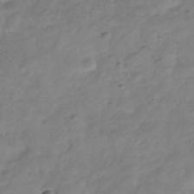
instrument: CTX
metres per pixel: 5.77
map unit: Hve
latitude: -32.2551
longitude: 90.6708
